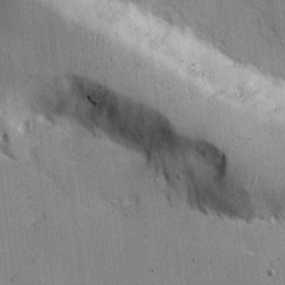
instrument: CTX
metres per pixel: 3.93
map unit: Ave
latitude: 12.2523
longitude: -101.0459
